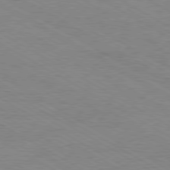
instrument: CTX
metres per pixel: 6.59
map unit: Hpe
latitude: -80.4629
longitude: 17.0865
